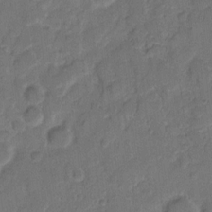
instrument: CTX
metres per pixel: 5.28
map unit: eHh
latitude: 9.4993
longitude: -64.3845
